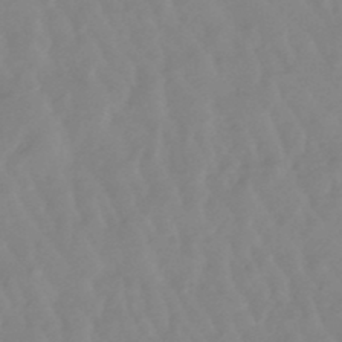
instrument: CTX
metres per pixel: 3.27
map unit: lHb
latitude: -48.4818
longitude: 78.5384
